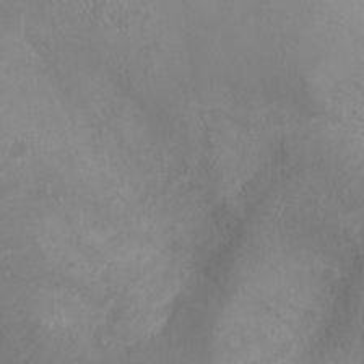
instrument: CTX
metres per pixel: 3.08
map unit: Ht
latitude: -2.2739
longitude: -16.3278
